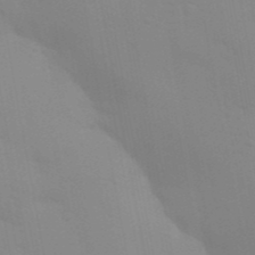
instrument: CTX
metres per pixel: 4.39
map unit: Aa
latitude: 32.8380
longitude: -145.3104
